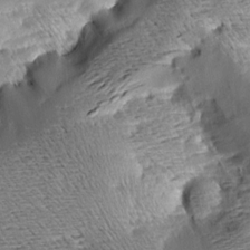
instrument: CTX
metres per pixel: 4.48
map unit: Aa
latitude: 7.9150
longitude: -141.5749
